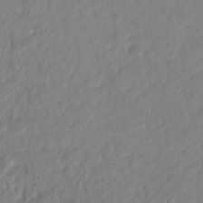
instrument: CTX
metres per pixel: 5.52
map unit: Hto
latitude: -10.8408
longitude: -40.1199
